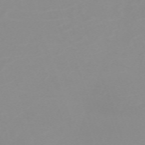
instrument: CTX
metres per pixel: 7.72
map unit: eHh
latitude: -63.5021
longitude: 49.0109
